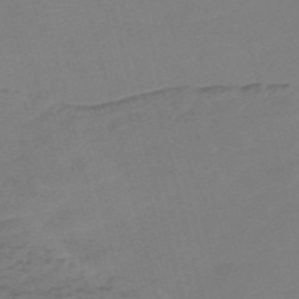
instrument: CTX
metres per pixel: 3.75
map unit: Nve
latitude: -58.3306
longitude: 57.9556
